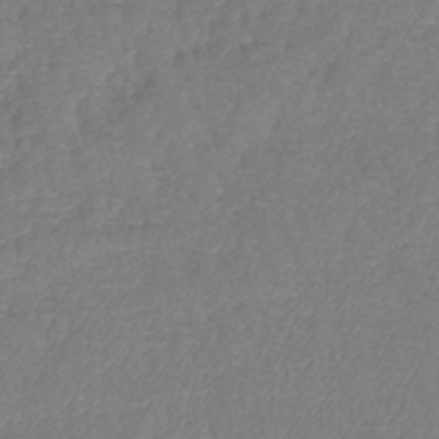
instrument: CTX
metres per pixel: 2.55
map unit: lHb
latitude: -42.9163
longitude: 75.6722
